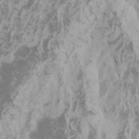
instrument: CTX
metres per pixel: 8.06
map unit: Htu
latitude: -5.6155
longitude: -73.4238
